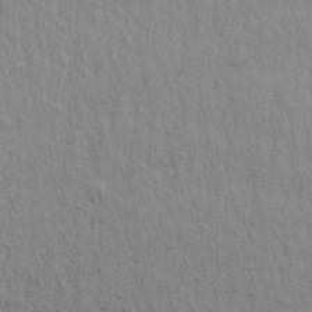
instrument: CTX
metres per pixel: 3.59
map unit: Aa
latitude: 29.8016
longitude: -139.3482
